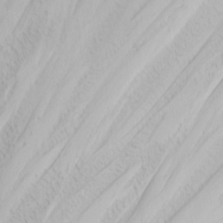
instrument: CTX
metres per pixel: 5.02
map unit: Nhu
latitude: -4.2928
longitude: -85.9717
